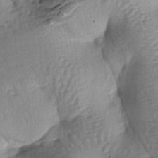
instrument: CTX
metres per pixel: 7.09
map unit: lAa
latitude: -6.8597
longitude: -126.3090
